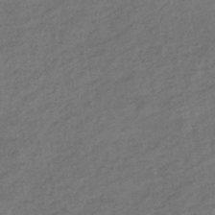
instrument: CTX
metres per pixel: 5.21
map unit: lHb
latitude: -35.1998
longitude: 68.8597
